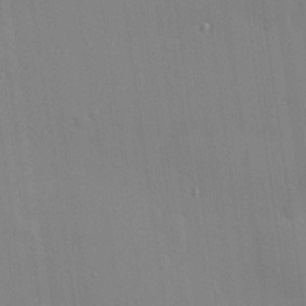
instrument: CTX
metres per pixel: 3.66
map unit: Hve
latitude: 25.8205
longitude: -90.6113
